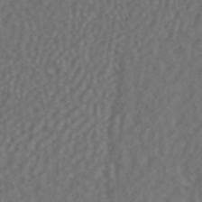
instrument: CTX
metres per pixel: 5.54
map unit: ANa
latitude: 43.6694
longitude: 28.3495
